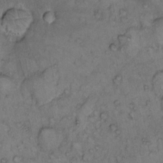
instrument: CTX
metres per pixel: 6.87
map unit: Hto
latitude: 11.6505
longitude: -58.3089
